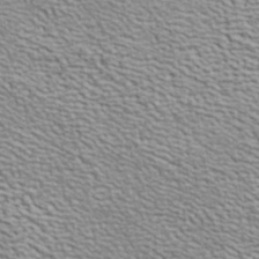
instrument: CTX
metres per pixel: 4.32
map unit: ANa
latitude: 41.2348
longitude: 29.2376
